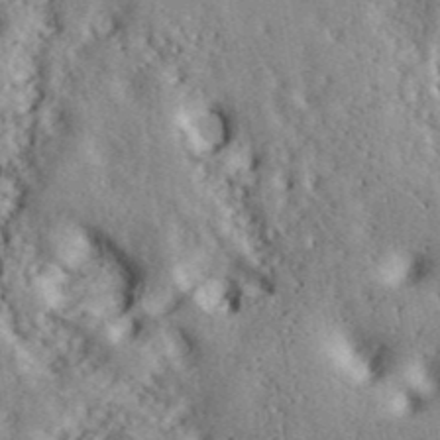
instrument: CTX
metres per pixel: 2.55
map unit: ANa
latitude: 40.9891
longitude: 52.3495
